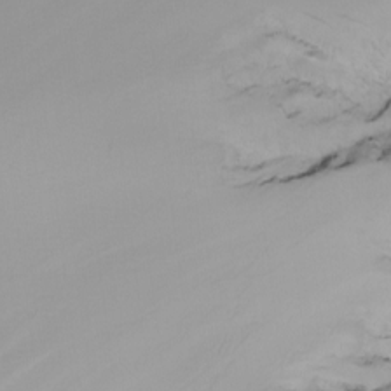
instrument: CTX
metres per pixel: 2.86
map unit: Nhu
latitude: -4.9163
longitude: -94.8947
